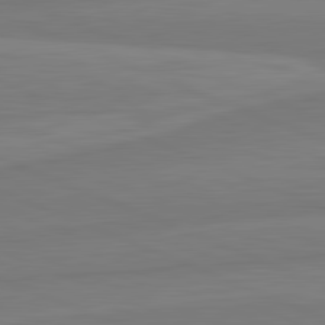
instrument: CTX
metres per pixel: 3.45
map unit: lApd
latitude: 81.9528
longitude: -174.1956
